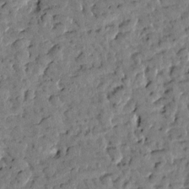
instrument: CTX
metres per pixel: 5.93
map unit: Htu
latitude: 1.3670
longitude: -179.5371
